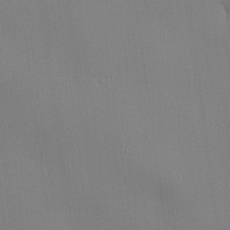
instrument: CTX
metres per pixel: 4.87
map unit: lHvf
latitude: 21.6694
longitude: 141.2187
